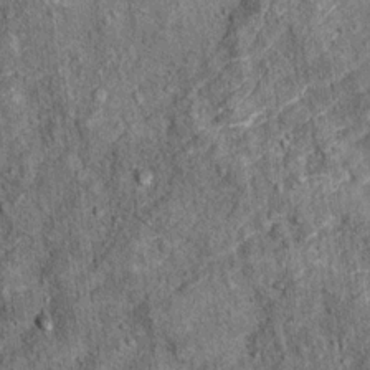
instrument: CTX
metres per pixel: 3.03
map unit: Ht
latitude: 10.8569
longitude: -38.1011
